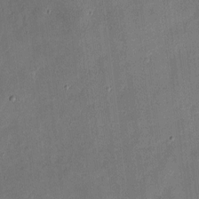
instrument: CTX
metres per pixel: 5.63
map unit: eHh
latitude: 4.6679
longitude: -71.2159
